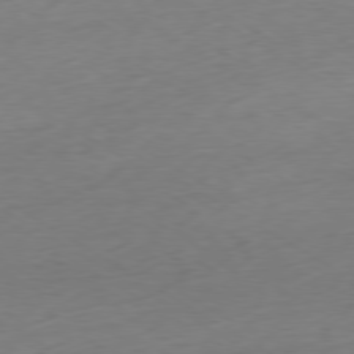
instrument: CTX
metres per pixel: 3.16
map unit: Ap
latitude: -78.9541
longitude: -57.8772
